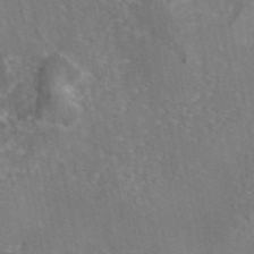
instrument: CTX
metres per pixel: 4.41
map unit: eAb
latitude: 45.7260
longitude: 107.8612
